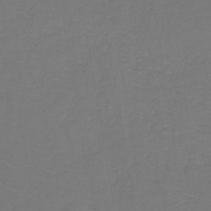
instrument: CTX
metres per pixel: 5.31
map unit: lHb
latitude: -39.3510
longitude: 72.3873
